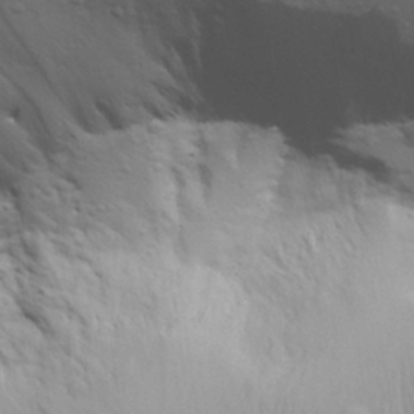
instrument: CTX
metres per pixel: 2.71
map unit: Aa
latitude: 29.8205
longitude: -134.6301
